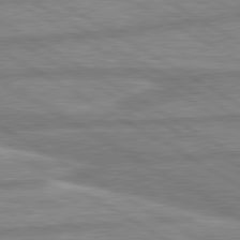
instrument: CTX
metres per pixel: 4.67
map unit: lApd
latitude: 80.2900
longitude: -170.8191
